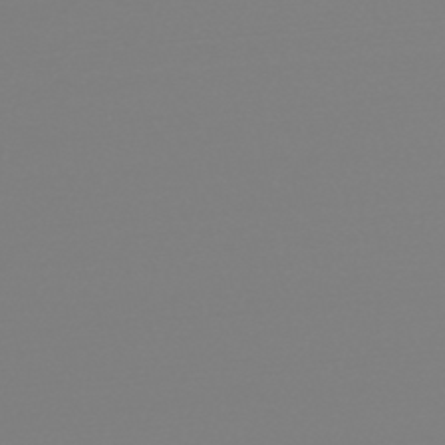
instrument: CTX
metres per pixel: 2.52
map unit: HNb
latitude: -48.8030
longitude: -50.5545
